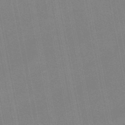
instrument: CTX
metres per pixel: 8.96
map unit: lHb
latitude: -48.1039
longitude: 68.5762
